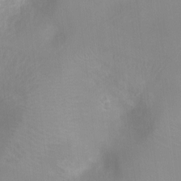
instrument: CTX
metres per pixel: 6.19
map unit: Ht
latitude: -8.5952
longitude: -24.9135
